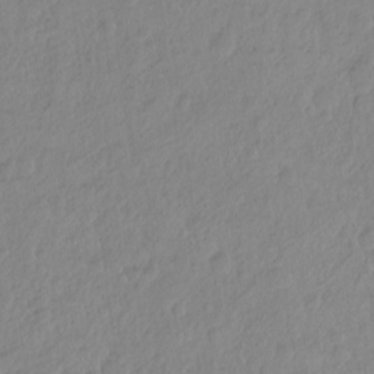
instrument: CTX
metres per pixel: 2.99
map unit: Hto
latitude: -8.1795
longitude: -45.0269
